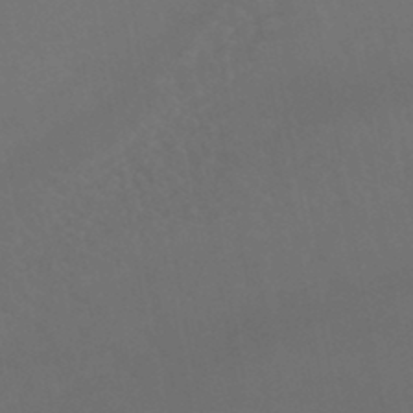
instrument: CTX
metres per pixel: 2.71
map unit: HNhu
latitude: -45.7478
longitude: 93.2943
